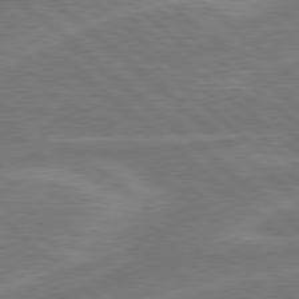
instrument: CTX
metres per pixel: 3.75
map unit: Hpe
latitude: 78.5735
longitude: -152.4034
